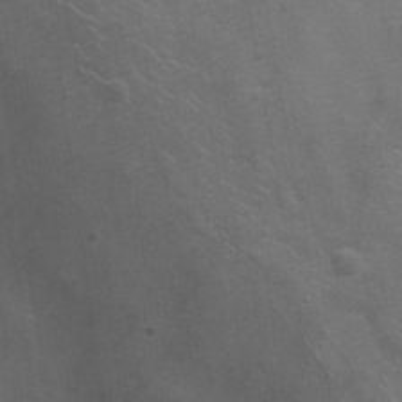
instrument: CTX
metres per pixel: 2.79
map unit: Nhu
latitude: -12.9920
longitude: -72.8191
